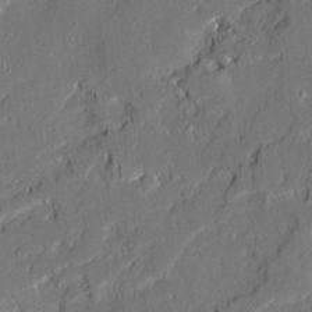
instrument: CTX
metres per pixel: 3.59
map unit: Ave
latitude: 20.0822
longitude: -128.3845
